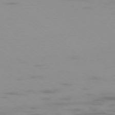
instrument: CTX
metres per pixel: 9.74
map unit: Ap
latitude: -77.5210
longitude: -67.6127
